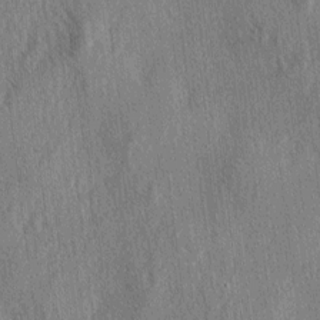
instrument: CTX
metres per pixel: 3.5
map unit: lAa
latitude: -4.9730
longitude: -126.1011
